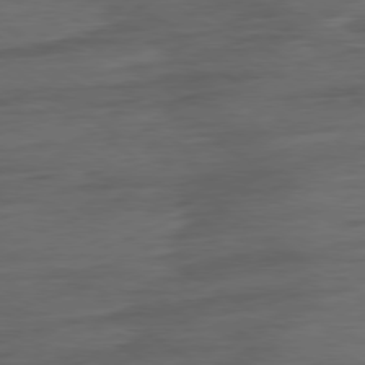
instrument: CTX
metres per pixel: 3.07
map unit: Ap
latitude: -79.8611
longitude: -52.4034
